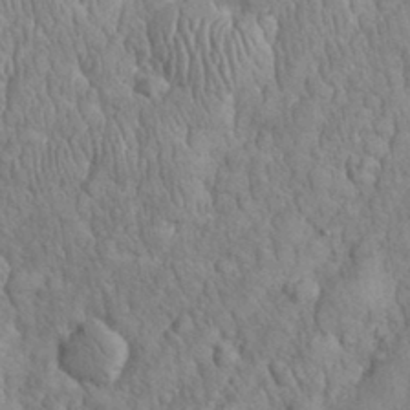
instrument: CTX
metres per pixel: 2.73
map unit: eHh
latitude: 32.2711
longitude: -66.1011
